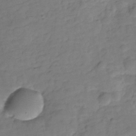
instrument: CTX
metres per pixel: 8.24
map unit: Hve
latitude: -29.8422
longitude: 92.9731
